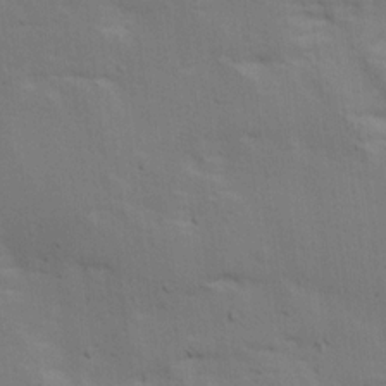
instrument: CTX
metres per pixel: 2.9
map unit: Ave
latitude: 16.1389
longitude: -138.6490
